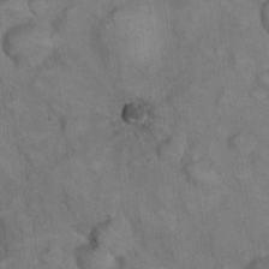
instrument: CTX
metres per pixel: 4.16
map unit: eHh
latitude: 22.3467
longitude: -61.3104
